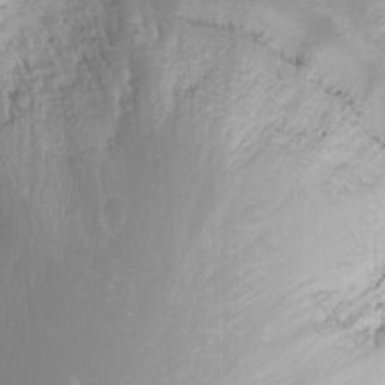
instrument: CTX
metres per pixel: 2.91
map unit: Nhu
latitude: -0.9164
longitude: -80.4601
